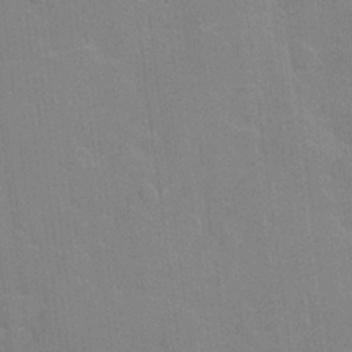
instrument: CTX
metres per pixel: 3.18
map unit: Hve
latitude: 17.9339
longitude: 151.4076
